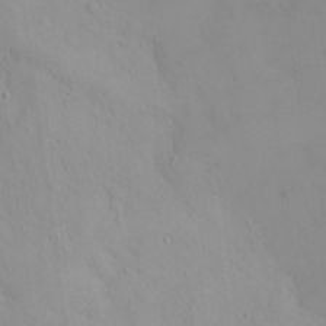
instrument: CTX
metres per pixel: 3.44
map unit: eHh
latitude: 24.9702
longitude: -64.7246
